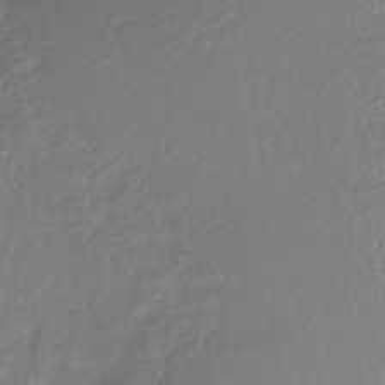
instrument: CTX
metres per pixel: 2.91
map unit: lHb
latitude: -36.2550
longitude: 70.0472
